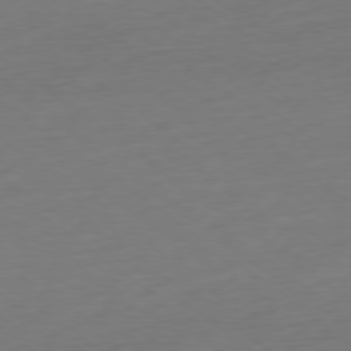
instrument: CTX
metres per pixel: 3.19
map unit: Ap
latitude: -79.0108
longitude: -68.4412
